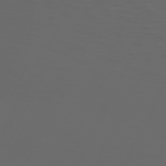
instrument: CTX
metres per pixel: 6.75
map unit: Hpe
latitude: 74.1011
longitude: -126.1578
